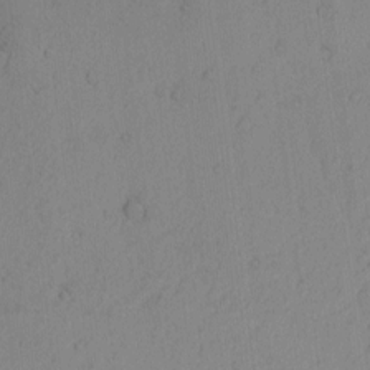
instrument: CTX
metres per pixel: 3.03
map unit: Nhu
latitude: -6.3684
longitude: -153.0837
